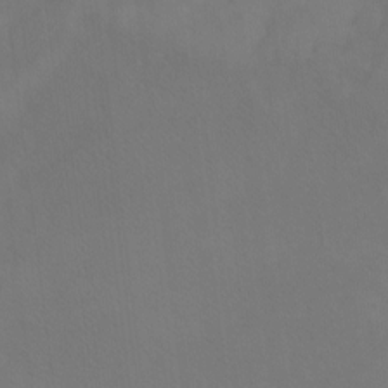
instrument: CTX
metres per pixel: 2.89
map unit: Ht
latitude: -10.2740
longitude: -38.8380
